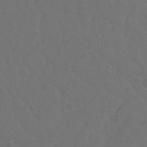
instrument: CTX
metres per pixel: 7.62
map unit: Hto
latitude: -2.6707
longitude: -34.9135
